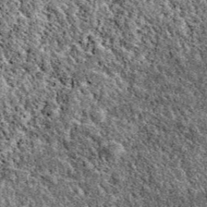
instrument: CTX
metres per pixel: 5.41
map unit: eAb
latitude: 38.6868
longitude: 110.6707
